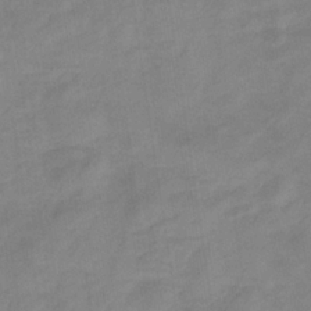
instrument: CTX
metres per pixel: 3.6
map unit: eHb
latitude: -33.6155
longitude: 72.4629
